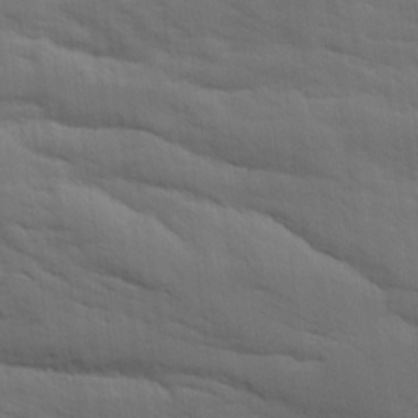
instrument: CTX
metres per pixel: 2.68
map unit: Ave
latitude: 18.4412
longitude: -129.1403
